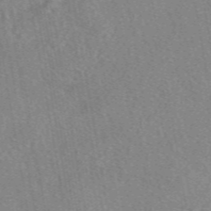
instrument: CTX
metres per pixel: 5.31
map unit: eAb
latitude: 48.9136
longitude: 110.6329
